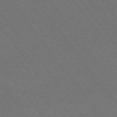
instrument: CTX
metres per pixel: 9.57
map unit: Ap
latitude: -75.5211
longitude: -75.0081
